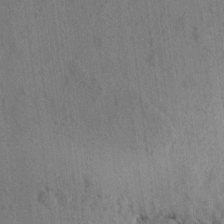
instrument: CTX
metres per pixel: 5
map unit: lAvf
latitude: 7.8016
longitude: 165.4833
